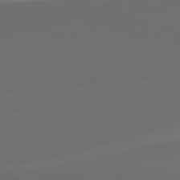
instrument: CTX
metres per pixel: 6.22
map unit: lApd
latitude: 82.0255
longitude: 134.7274
